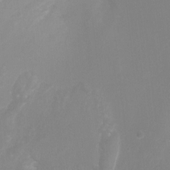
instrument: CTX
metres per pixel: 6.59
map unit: Ht
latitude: -3.2753
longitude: -25.5371
